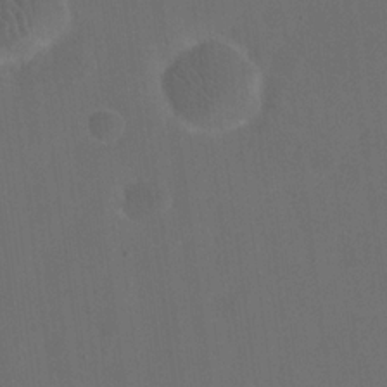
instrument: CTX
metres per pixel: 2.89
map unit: eHh
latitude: 18.9702
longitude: -65.8961
